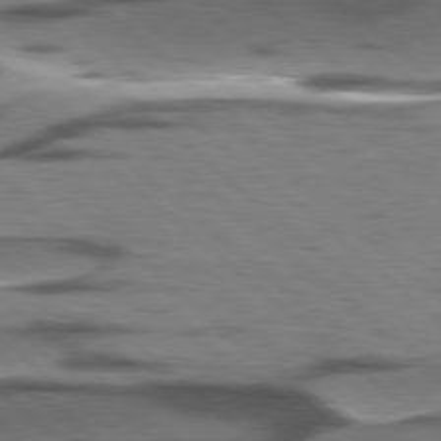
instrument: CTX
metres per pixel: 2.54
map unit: lApd
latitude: 78.4034
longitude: -49.7828
